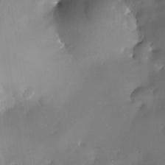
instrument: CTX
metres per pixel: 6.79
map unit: Nhe
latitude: -32.3684
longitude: -118.2144
